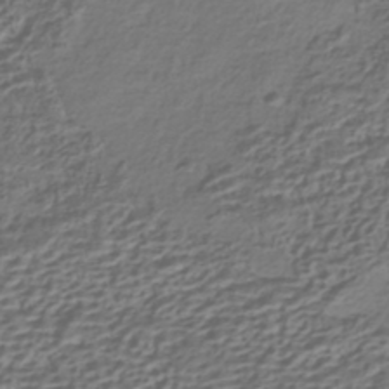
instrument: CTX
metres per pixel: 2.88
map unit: HNhu
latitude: -42.1038
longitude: 107.0487
